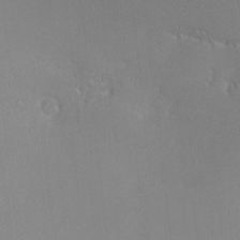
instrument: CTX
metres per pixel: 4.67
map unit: lHvf
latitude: -13.4643
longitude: -101.8394
